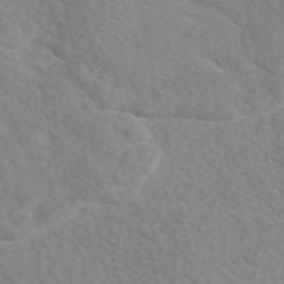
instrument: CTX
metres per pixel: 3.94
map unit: eAb
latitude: 49.4426
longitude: 117.4832
